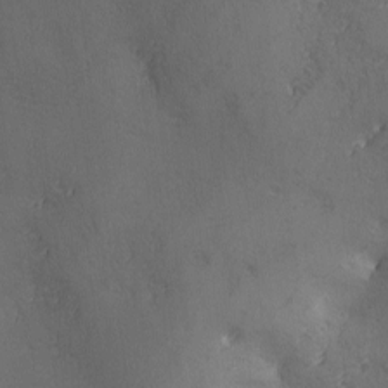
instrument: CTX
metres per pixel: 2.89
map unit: Ave
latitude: -7.1242
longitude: -119.6694
